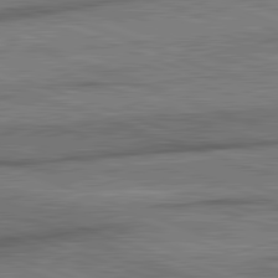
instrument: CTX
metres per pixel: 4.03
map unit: lApd
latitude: 82.2711
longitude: -162.4790
